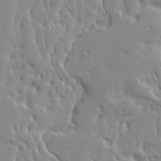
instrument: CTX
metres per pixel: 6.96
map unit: Ave
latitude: 13.1025
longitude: -137.3860
